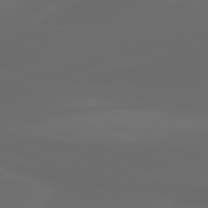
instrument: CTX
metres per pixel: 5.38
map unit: lApd
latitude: 80.1956
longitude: -117.8206
